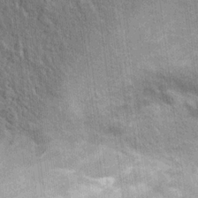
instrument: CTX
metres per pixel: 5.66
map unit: Hto
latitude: 14.8569
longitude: -34.4790
